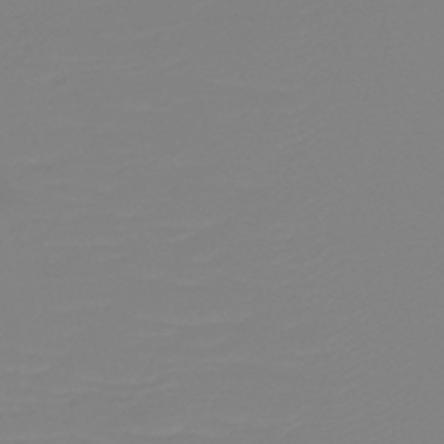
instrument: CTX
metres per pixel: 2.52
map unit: HNb
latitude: -49.0298
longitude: -51.2914
